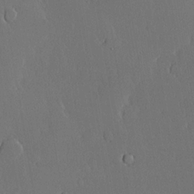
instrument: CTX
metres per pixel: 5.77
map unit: lHvf
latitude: 20.3090
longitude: 145.2943
